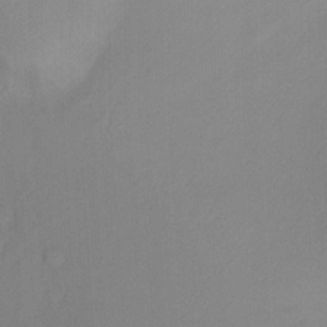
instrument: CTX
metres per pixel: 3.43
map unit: Ht
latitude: -8.6707
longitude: -37.4238
